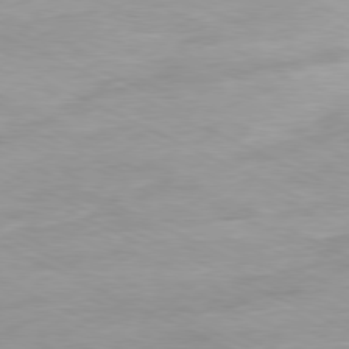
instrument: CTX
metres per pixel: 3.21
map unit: Ap
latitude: -80.5574
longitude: -75.1403
